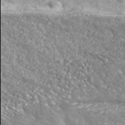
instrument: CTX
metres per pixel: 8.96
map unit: eHh
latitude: 43.1781
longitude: -89.9906
